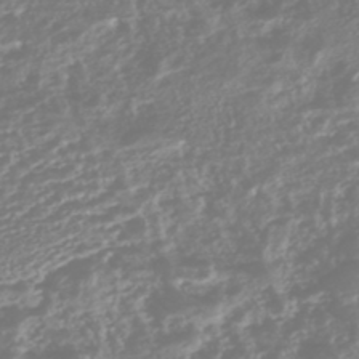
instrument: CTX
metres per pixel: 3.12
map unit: HNhu
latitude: -45.7478
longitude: 101.0297
